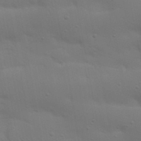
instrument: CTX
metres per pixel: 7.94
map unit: Nhu
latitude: 23.4804
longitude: -73.3293
